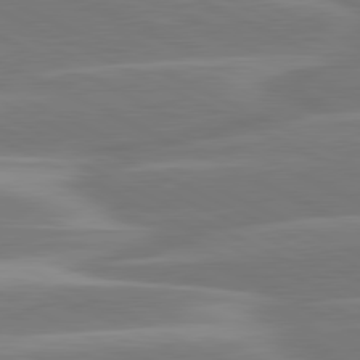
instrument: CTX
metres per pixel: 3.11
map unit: lApd
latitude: 81.1403
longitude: -130.2334
